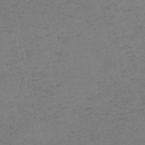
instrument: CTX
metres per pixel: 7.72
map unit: HNb
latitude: -55.0298
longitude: -42.1389
